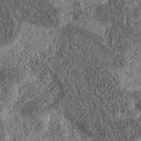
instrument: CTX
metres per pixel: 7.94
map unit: eAb
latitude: 36.4223
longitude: 107.0486
